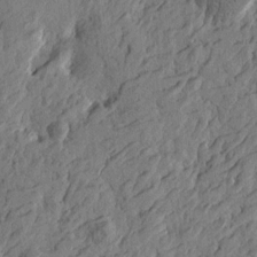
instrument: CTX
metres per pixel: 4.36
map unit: Htu
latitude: -2.6518
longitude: -179.4049
